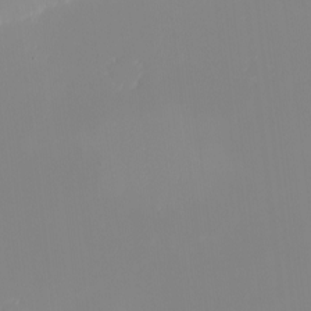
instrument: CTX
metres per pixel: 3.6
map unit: eHh
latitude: -5.5021
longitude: -86.4034
